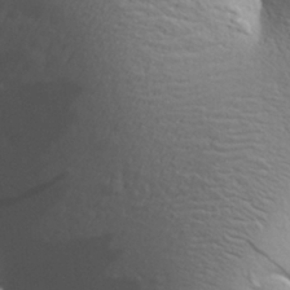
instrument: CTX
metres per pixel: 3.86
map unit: Aa
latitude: 29.3859
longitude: -139.9339
